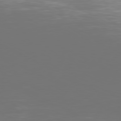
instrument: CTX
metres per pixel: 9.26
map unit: Ap
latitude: -80.9542
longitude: -59.1781
